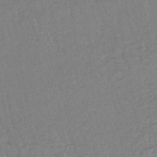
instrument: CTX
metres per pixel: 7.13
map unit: eHb
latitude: -45.0109
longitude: 80.3495
